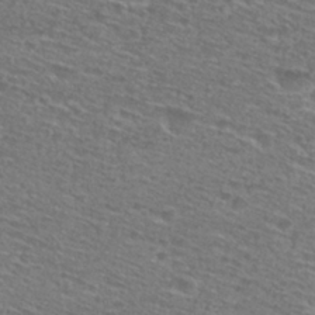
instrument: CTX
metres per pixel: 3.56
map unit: Hto
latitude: 28.3467
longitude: -47.3671
